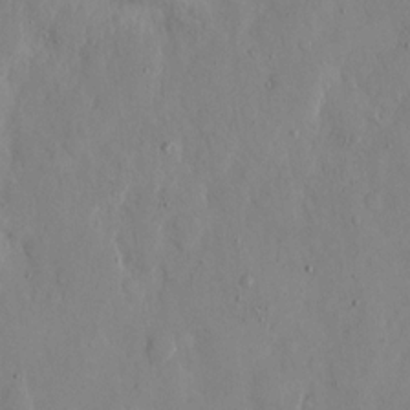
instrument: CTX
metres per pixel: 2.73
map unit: eHh
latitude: 12.4034
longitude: -69.3860
